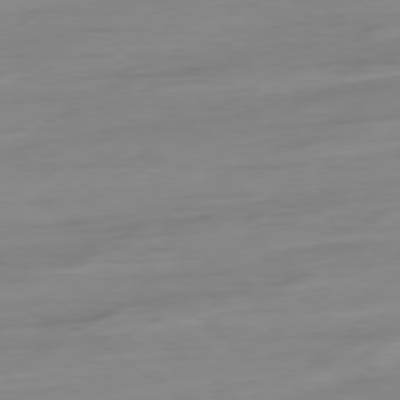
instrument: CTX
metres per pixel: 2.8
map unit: Ap
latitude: -79.0486
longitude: -98.2522
